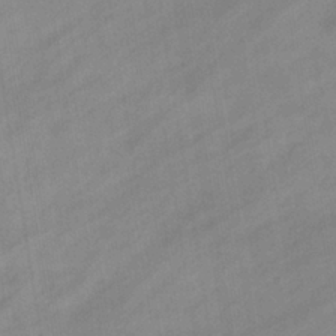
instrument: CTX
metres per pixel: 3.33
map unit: eHb
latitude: -37.5588
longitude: 79.4076
